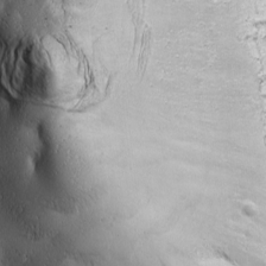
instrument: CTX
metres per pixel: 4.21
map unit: Ave
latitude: -6.9730
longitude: -121.2348
